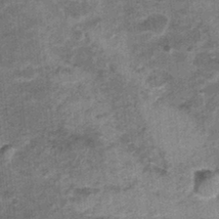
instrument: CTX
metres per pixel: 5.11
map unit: Nhu
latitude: 0.3845
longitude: -16.9513
